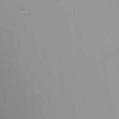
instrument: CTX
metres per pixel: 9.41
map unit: Ht
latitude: 2.1389
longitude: -34.3089
